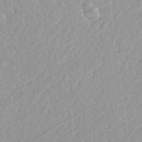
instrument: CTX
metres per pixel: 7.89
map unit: Nhu
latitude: 26.1011
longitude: -56.6679
